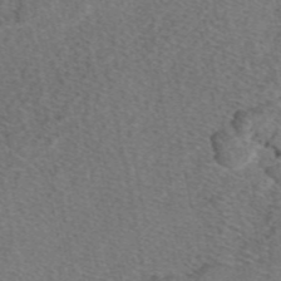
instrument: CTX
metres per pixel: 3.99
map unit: eAb
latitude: 48.5546
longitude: 106.9542
